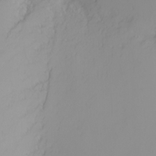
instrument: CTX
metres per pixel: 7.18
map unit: Nhu
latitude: -3.1809
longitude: -72.2901
